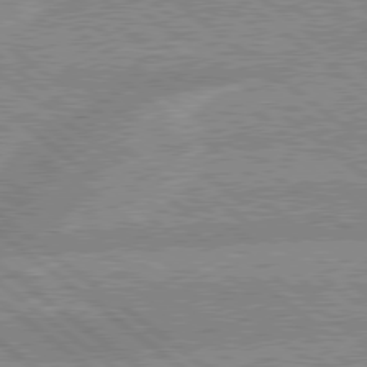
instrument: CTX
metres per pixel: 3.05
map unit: lApd
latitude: 79.0459
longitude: -156.2711
